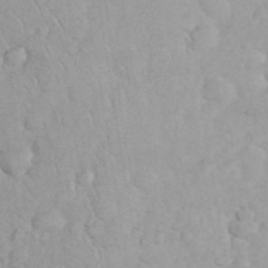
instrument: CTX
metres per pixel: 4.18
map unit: eHh
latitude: 35.5560
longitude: -63.8584
